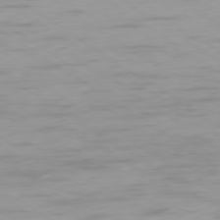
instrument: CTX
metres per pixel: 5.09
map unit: Ap
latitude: -79.8611
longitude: -58.1011
